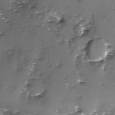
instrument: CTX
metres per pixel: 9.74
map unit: Ave
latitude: -9.9556
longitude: -117.8394
